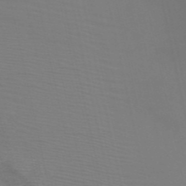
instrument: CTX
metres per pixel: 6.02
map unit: HNb
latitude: -51.4076
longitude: -45.1403
